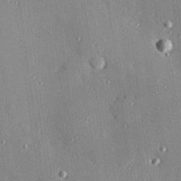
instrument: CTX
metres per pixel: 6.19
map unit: Hve
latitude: 26.1011
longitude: -90.2145
